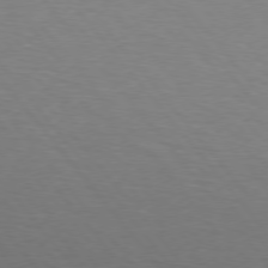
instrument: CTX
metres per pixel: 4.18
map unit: Hpe
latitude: 75.3860
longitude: -145.5938
